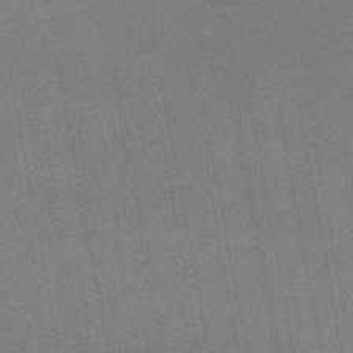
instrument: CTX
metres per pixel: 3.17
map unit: lHb
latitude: -46.3306
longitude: 70.6519
